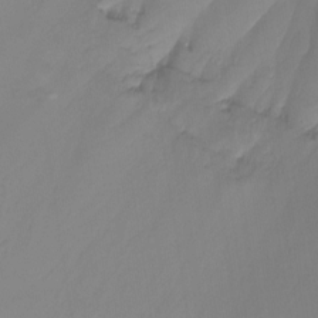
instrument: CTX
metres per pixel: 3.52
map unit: Ht
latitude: -14.8219
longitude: -55.3104
